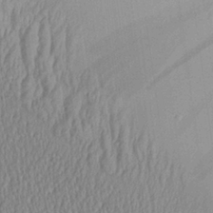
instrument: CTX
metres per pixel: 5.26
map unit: Aa
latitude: 25.3481
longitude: -135.4804
